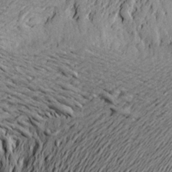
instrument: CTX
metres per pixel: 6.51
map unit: Aa
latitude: 21.6316
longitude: -149.3104
